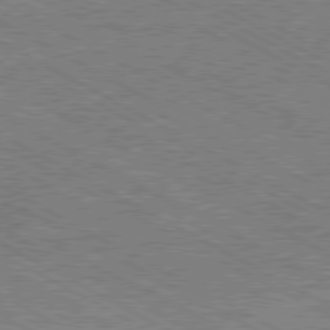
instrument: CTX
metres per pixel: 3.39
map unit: Hpe
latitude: -81.1809
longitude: 20.1416
